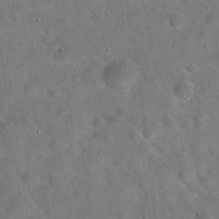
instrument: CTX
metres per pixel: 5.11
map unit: Hto
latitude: 22.2711
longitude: -54.7624
